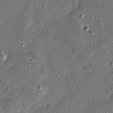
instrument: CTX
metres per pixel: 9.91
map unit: Ave
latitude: 14.2334
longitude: -138.8758
